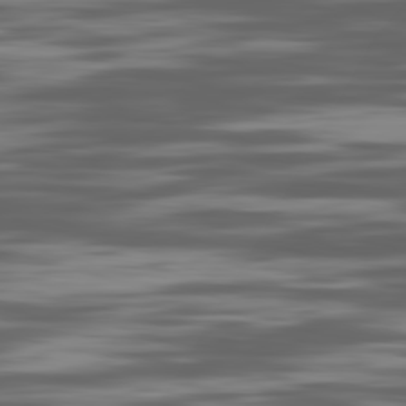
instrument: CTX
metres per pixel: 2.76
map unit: Ap
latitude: -82.0661
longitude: -69.5371
